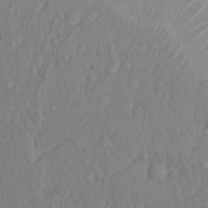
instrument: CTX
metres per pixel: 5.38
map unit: Hto
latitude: 14.1578
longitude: -29.4804
